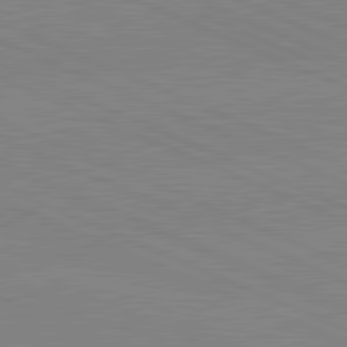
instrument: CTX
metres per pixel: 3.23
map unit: lApd
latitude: 81.8394
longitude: -156.1766
